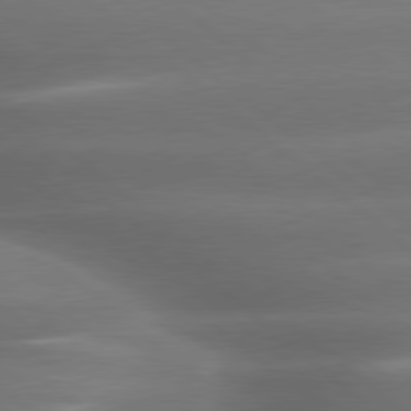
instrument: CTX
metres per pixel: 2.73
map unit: lApd
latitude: 79.5182
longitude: -117.2726
